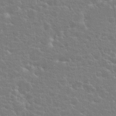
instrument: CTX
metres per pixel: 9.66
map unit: Hto
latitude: 20.2901
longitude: -40.1199
